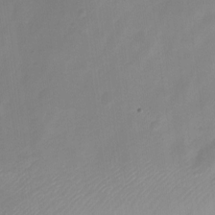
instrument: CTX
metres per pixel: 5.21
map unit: Nve
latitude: -21.3320
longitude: 107.8423
